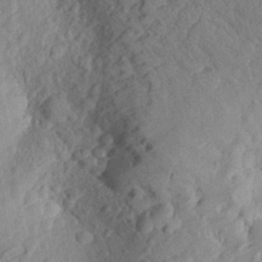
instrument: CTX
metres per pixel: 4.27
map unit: Aa
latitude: 25.2725
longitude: -147.8395
